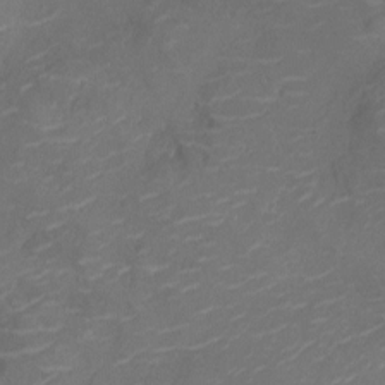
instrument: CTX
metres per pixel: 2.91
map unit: Nhu
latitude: -10.1984
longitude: -20.3468
